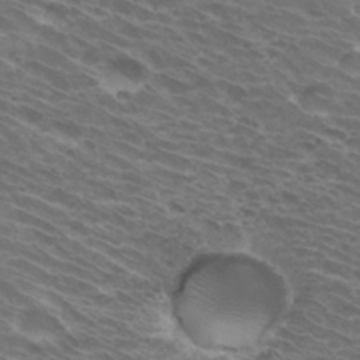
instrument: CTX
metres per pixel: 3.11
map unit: Hto
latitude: 32.3089
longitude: -43.3104
